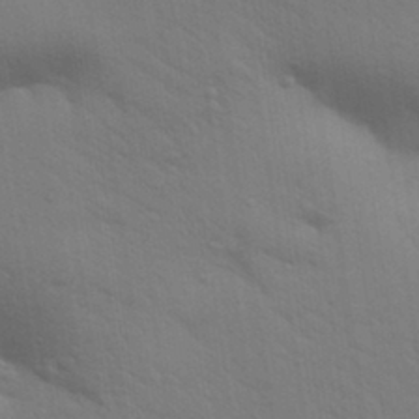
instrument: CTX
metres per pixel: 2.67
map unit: Aa
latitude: 31.8962
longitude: -146.3279
